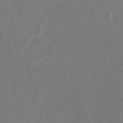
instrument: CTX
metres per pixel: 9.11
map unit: eHh
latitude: 15.4427
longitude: -70.1011
